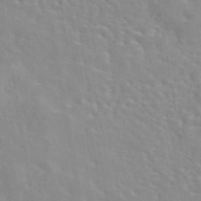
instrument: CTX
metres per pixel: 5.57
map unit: eAb
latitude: 44.1389
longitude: 113.2376
